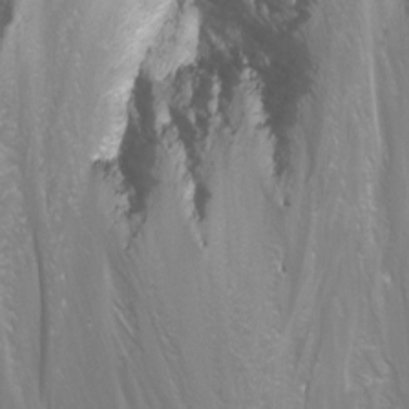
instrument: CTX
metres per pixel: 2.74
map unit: Nhu
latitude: -11.4643
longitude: -64.0444
